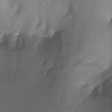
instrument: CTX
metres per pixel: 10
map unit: Ht
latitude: -17.8234
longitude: -44.8947
